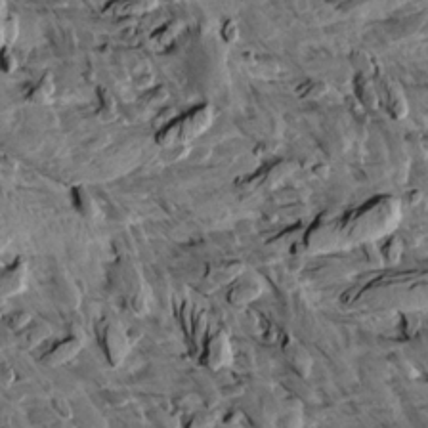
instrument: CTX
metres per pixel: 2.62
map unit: Aa
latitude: 12.9136
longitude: -143.8961
